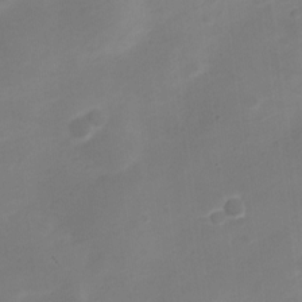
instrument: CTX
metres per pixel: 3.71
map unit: Nve
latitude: -21.0108
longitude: 107.7100
